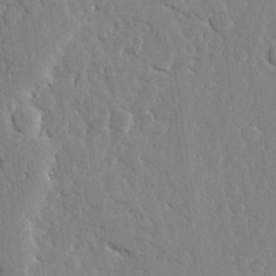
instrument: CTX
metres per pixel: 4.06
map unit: Ave
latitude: 23.5749
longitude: -130.1767
